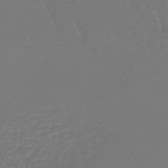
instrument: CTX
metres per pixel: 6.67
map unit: eHb
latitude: -46.6896
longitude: 79.7855
